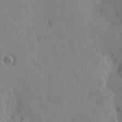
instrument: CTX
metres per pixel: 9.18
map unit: Htu
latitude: -1.8234
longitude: -177.2726
